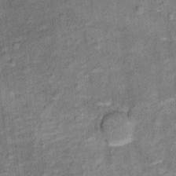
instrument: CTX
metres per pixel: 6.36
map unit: Ht
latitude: 10.7624
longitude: -39.3104
